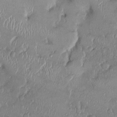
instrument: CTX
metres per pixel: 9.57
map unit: Ht
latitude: -0.6141
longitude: -13.5182
